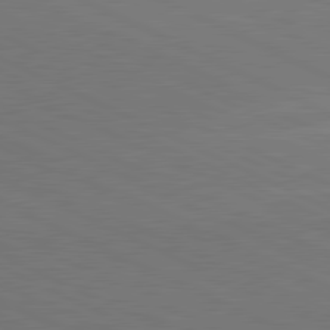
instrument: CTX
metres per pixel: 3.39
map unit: lApd
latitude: 81.1403
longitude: 148.3873
